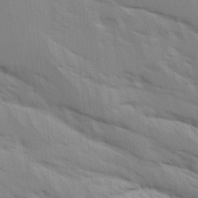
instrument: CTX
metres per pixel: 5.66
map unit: Ave
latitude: 16.6302
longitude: -138.8191
